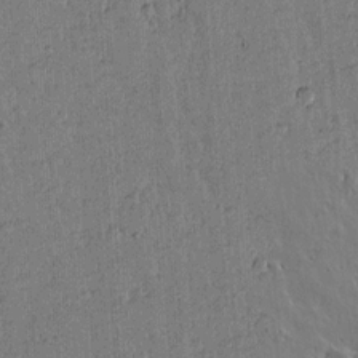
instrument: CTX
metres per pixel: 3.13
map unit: lAvf
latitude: 15.2915
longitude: -126.0255
